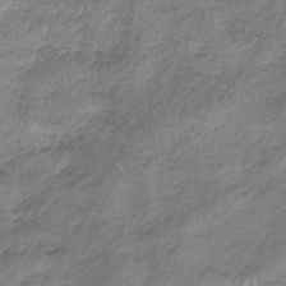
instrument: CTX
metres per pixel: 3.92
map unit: lHb
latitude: -34.2739
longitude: 67.6533
